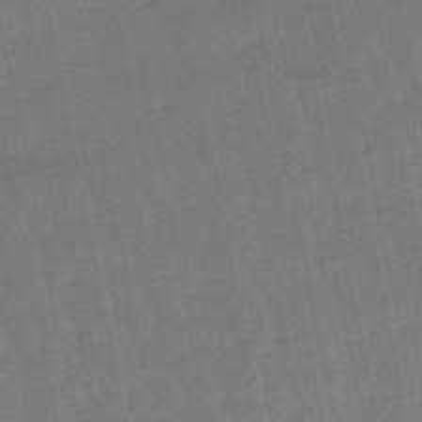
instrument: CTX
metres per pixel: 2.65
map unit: lHb
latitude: -49.2565
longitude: 78.3306
